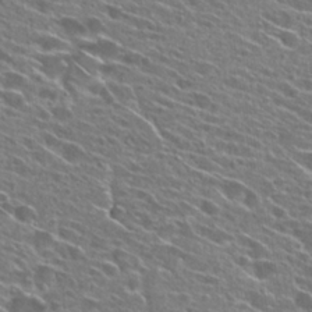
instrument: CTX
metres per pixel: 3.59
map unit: Hto
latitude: 25.1970
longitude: -43.3671
